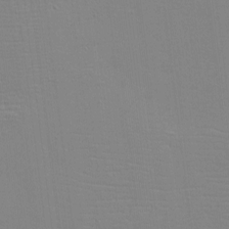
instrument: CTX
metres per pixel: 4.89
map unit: eHh
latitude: -3.4832
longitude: -80.3467
